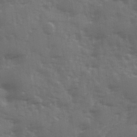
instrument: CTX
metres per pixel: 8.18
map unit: Ave
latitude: 12.4223
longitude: -102.7813
